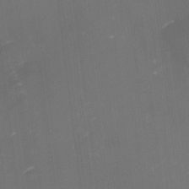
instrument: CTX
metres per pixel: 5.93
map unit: eHh
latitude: -1.4455
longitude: -80.1578
